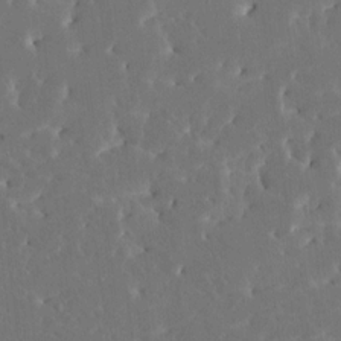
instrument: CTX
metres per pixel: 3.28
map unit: HNhu
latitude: 6.6868
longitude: -5.2348
